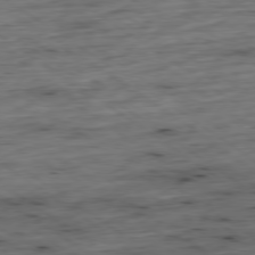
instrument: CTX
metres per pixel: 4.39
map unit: Hpe
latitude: -79.2565
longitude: 12.7841
